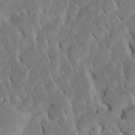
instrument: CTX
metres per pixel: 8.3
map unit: Htu
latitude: -6.8975
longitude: 145.1998
